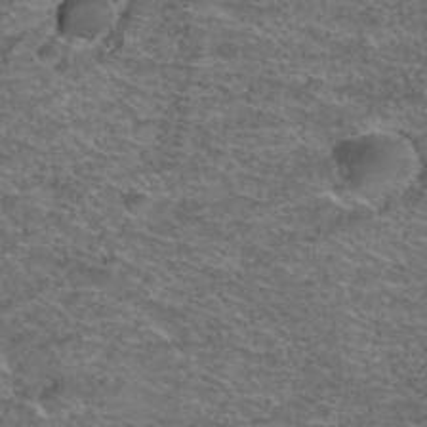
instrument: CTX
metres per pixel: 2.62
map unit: Hto
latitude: 38.5924
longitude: -43.0836
